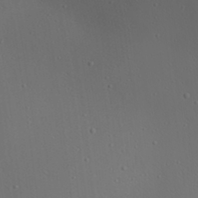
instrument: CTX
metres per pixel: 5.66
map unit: Aa
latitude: 23.2159
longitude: -138.1389
